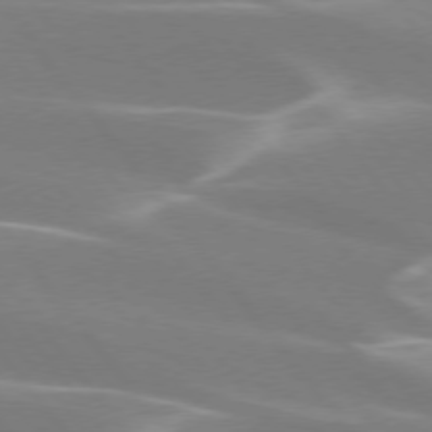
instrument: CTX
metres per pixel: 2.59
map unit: lApd
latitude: 75.6505
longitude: -62.5546
